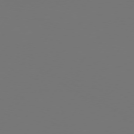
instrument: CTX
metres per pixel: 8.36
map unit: Hpe
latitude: 74.4412
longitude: -130.8380
